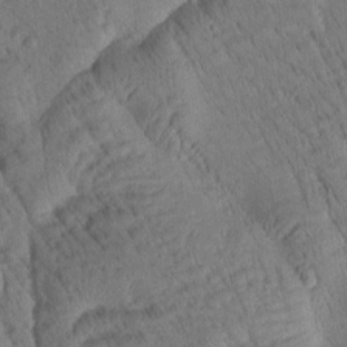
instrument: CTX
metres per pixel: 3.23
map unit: Htu
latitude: 2.7246
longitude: 177.8422
